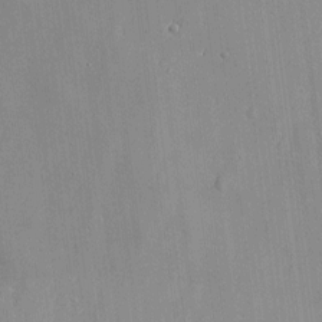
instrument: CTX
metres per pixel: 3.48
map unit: Htu
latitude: -6.8030
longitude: 175.5966
